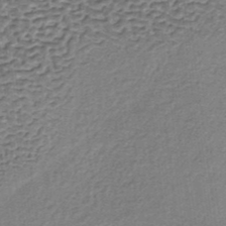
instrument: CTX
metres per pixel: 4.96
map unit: lHb
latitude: -35.6911
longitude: 60.7841
